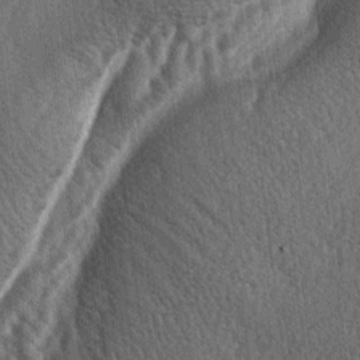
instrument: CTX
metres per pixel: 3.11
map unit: lAa
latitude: -5.1431
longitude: -126.0822
